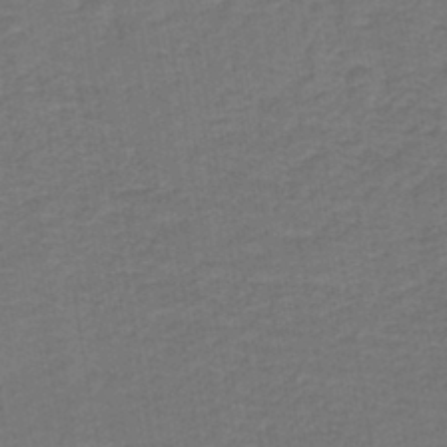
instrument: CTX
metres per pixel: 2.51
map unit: HNb
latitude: -43.4832
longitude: 51.5966
